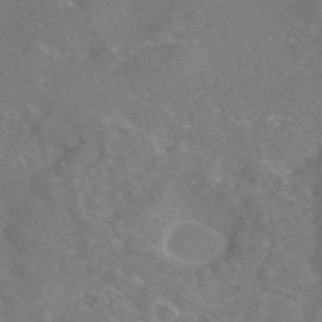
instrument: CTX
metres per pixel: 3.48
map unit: eAb
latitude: 45.5560
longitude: 108.2361
